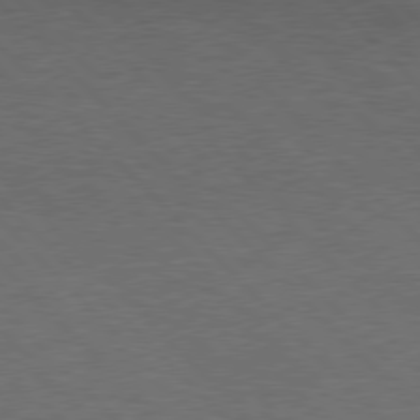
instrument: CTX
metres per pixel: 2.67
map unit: Hpe
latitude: 77.1970
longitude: -152.7624
